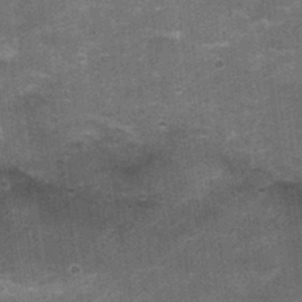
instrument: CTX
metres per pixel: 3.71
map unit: Nhu
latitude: 2.8002
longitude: -17.2159
